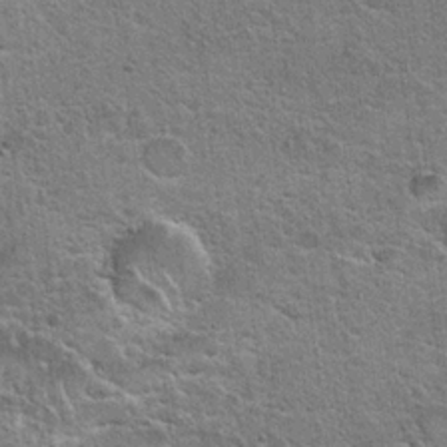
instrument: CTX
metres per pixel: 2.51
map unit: Hto
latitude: 19.4048
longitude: -49.2159
